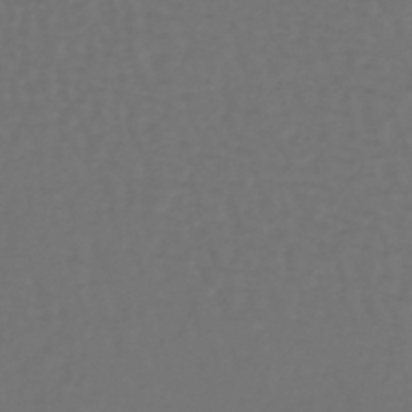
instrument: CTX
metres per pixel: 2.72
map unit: lHb
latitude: -39.1809
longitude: 63.0297
